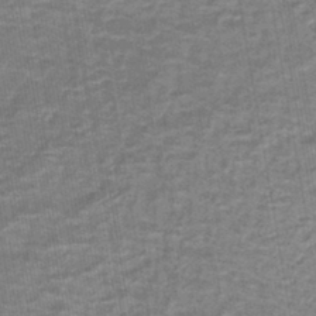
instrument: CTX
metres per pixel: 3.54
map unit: lHb
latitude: -43.4454
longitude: 55.0676
